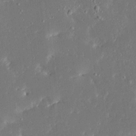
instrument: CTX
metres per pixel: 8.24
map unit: Ave
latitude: 17.4993
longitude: -140.3656
